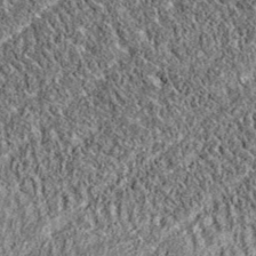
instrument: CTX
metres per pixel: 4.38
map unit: eAb
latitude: 36.3467
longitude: 110.3306
